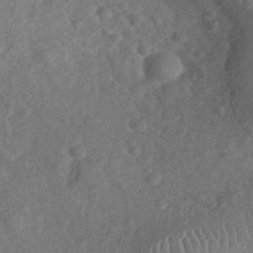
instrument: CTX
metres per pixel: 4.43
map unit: Nhu
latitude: -30.5762
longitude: -60.3089
